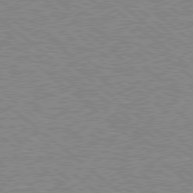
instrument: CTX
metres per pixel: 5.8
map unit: Hpe
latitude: 78.7247
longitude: -168.1389
